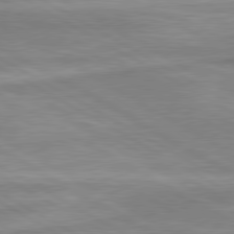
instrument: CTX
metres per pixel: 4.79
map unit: lApd
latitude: 80.3089
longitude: -173.3670
